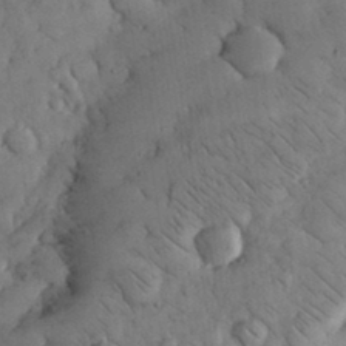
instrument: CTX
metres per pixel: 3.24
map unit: eHh
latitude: 33.2915
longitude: -69.4049
